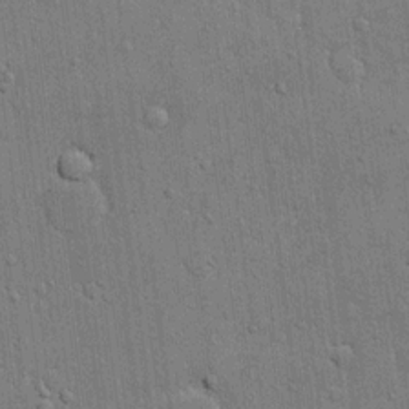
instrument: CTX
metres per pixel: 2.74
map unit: eHh
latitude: 15.2537
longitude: -69.0459
